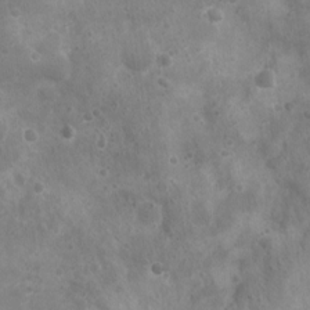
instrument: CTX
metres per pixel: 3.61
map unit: Nhu
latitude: 5.6316
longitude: -17.2159
